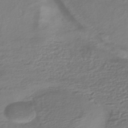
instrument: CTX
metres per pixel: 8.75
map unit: HNhu
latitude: -44.1606
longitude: 96.7652
